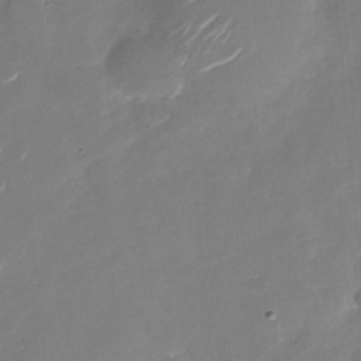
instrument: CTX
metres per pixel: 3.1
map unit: Nhu
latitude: -27.6910
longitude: -74.0444
